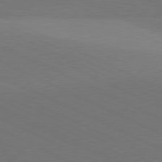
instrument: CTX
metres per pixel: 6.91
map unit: lApd
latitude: 81.5371
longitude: 145.3510
